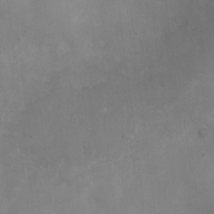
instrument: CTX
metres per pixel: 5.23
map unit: Nhu
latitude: 4.7813
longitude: -17.0647
